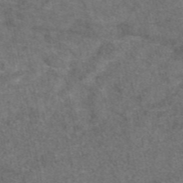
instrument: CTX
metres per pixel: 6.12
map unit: eAb
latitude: 47.4805
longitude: 108.4062
